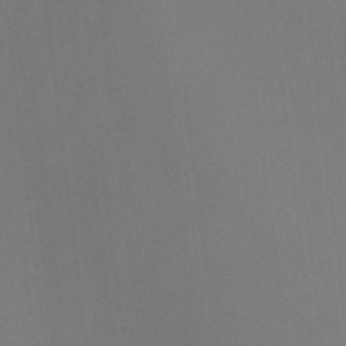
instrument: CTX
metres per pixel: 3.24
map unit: HNb
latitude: -44.6330
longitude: -43.5182
